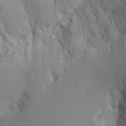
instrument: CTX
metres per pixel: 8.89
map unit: Aa
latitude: 15.2915
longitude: -141.6882
